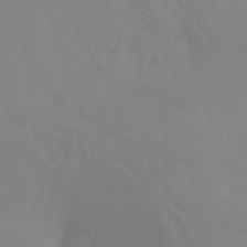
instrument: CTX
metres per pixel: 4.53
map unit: Ht
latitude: -10.9164
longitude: -39.5749
